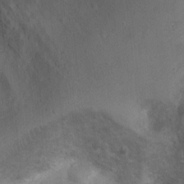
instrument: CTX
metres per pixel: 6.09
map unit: Ht
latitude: -3.0486
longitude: -28.5357
